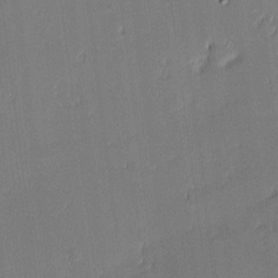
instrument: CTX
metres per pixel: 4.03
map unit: eHh
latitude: -2.6329
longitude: -83.5182
